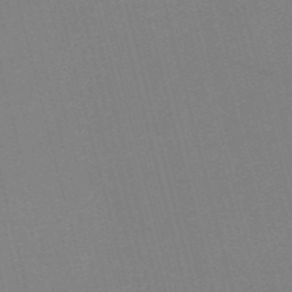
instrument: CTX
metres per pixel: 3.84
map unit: HNb
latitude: -53.0297
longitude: -46.9325
